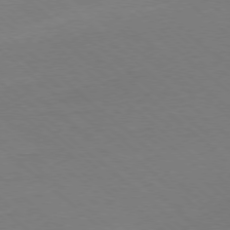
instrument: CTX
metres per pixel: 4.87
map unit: Ap
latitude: -78.0472
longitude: -96.8569
